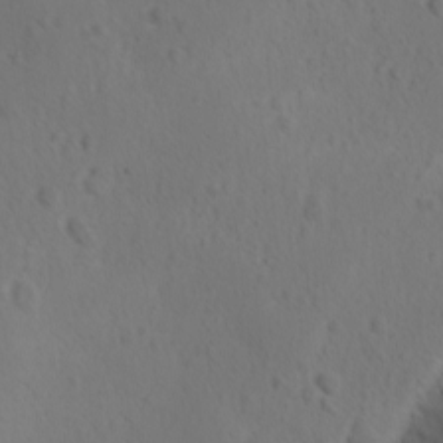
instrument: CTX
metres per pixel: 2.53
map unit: Ave
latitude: -8.7463
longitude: -121.5560
